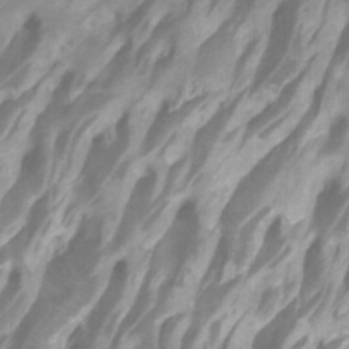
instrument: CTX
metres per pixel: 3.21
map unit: Htu
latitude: -7.3509
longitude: -49.0647
